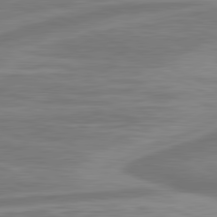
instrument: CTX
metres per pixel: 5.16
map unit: lApd
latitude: 81.1781
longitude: -174.4601
